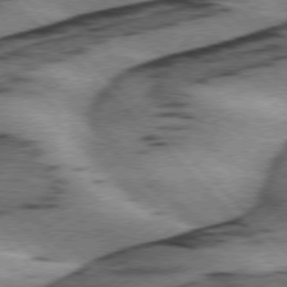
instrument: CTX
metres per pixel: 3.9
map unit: lApd
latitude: 75.9528
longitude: -79.0837
